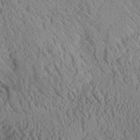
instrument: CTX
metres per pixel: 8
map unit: Aa
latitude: 24.8946
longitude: -133.8961
